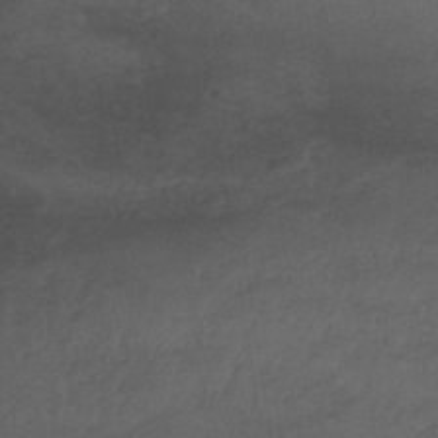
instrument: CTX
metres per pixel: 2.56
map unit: lHb
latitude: -33.3132
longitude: 65.0487
